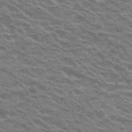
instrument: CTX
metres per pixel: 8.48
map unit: Hto
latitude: 23.1025
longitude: -37.4238
